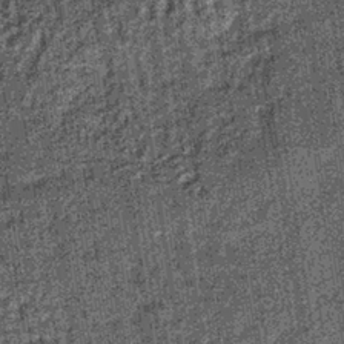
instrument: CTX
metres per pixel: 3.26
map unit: lHb
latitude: -37.7855
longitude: 64.5952
